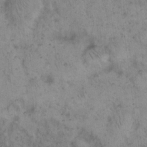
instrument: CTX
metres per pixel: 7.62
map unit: eHh
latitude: 15.0837
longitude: -64.5357
